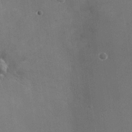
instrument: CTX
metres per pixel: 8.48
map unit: Nhu
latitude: -24.9353
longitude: -72.0255
